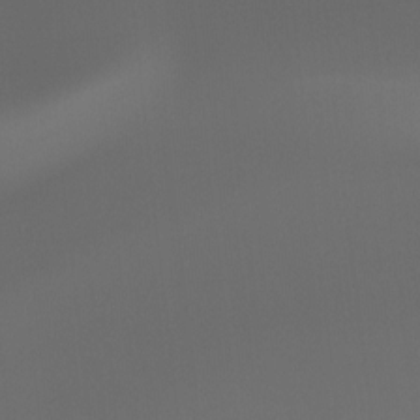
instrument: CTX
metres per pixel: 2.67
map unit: Hto
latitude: -7.8233
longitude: -48.6490
